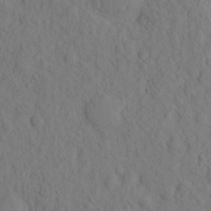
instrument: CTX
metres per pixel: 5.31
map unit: eHh
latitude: -2.1227
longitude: 18.2739
